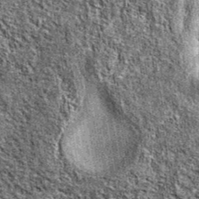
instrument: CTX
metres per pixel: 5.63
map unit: eAb
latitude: 38.6490
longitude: 105.4265
